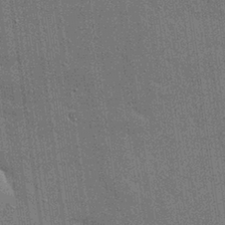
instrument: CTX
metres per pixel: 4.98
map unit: Nhu
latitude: 28.7246
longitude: -68.1956
